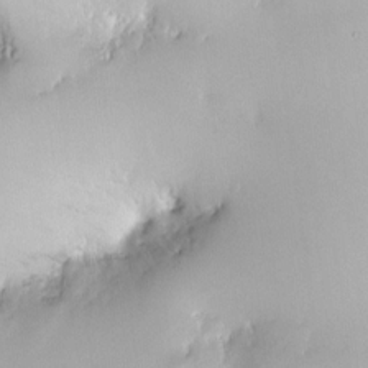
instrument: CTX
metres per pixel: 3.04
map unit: HNhu
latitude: 5.9528
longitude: 9.0864
